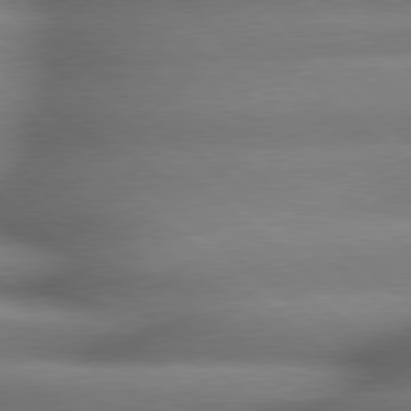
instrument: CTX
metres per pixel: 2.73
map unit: lApd
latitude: 79.4049
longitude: -163.5749
